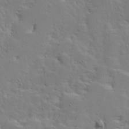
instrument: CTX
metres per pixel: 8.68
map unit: Ave
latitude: 13.4049
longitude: -135.5182
